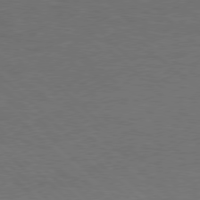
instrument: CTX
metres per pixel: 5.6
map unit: Hpe
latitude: 77.1403
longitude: -150.4034
